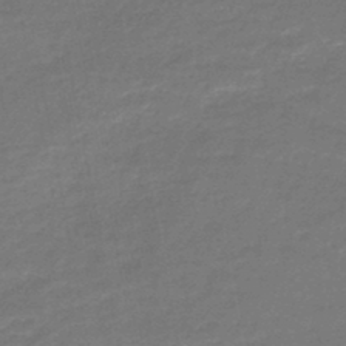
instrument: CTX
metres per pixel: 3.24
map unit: lHb
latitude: -44.2173
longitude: 69.4643
